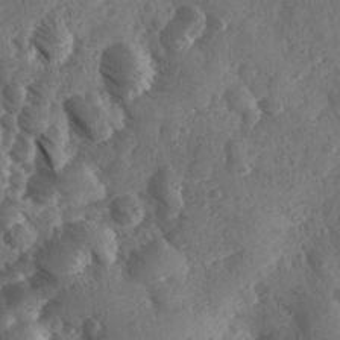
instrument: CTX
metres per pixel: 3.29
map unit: Ave
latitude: -9.8800
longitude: -118.6301
